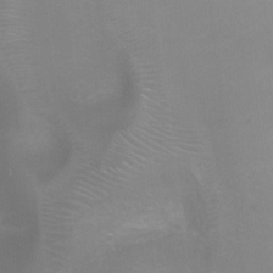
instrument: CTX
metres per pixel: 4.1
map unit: Ht
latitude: -5.7855
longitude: -28.3278
